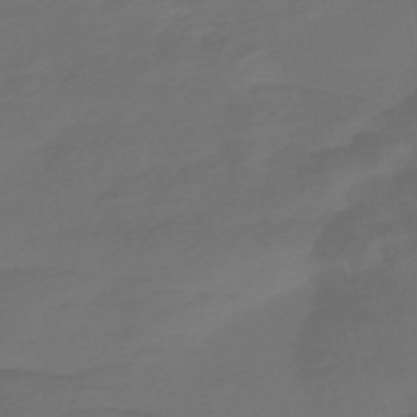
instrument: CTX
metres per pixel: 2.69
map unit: Nve
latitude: -58.3873
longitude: 66.0850
